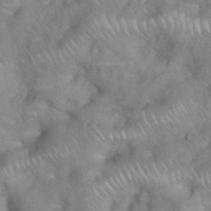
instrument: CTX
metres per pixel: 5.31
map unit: eHh
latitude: 39.1025
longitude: -58.2712
